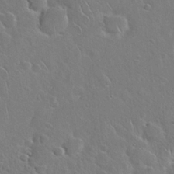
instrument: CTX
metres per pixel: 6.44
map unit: Hto
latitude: 19.4237
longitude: -49.4993
